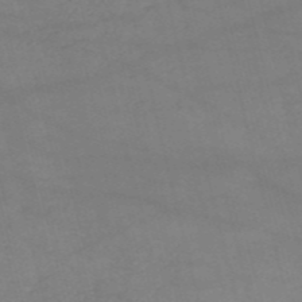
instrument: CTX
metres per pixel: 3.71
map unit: HNb
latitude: -53.6910
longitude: -37.7072
